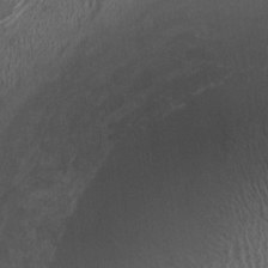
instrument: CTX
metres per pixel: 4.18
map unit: HNhu
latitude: -1.1620
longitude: -0.1577
